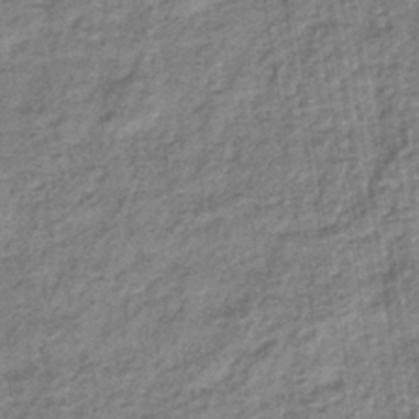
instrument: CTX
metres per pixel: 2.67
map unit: eHb
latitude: -37.1053
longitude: 79.6910
